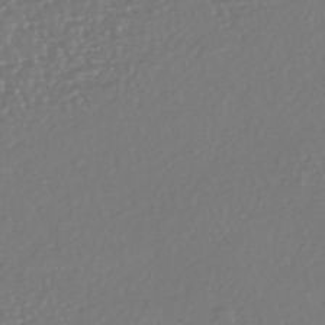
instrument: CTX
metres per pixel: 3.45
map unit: HNhu
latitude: -46.6896
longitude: 105.3698
